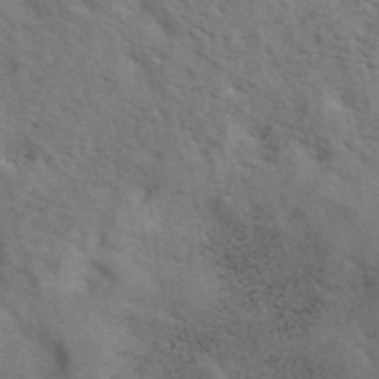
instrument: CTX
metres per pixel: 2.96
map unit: eAb
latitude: 41.8016
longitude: 108.1606
